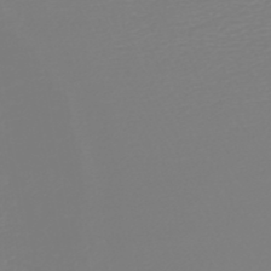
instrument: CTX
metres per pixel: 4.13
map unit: HNb
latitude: -45.6533
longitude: 54.6519
